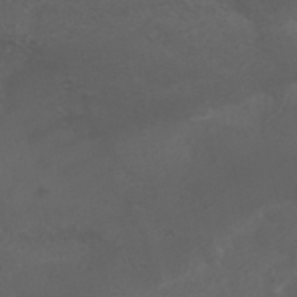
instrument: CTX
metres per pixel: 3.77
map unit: ANa
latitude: 41.1025
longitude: 25.9178
